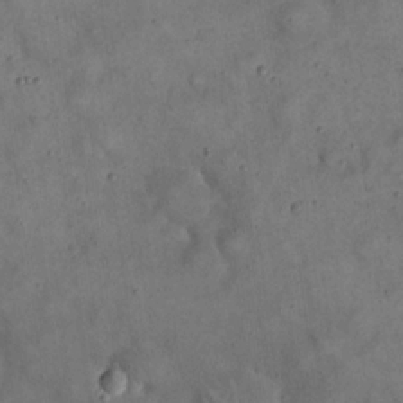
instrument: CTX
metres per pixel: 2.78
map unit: eHh
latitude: 20.3656
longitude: -61.0458
